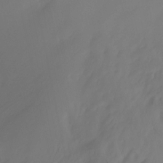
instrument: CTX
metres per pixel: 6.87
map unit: Hto
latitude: -8.4818
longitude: -50.0633
